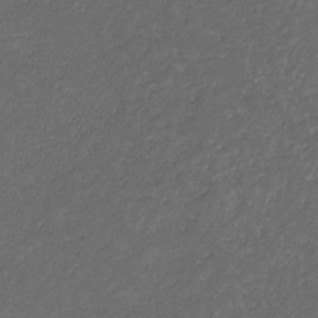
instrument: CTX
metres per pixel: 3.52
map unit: eHb
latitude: -32.4629
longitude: 71.3699
